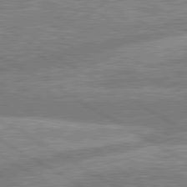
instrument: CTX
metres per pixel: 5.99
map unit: lApd
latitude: 80.5924
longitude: -170.4034
